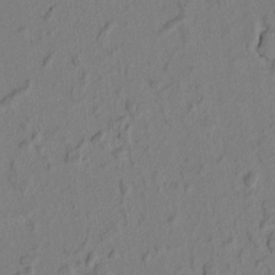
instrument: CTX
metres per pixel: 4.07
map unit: Htu
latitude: 2.5168
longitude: 177.1242
